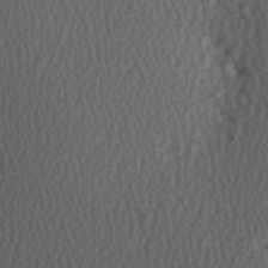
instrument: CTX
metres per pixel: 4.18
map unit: Hve
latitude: 2.4979
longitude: -121.1026
